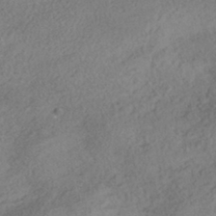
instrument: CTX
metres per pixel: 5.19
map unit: HNhu
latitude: -41.9745
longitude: 103.3699
